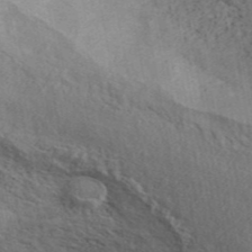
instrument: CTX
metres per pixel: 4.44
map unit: ANa
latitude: 44.7813
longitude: 47.8422
